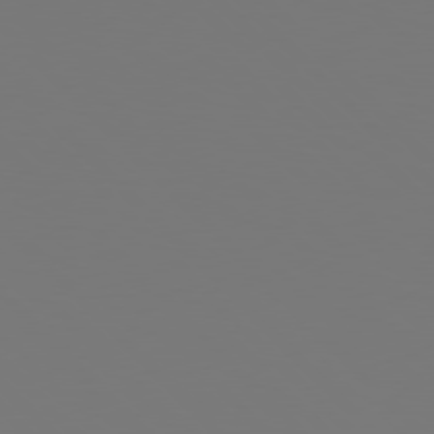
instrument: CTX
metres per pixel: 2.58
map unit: Hpe
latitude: 77.8016
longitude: -166.8380
